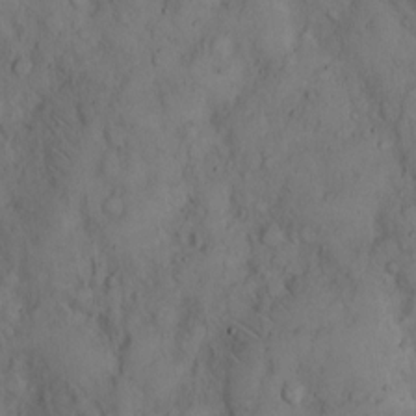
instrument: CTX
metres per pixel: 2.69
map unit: Hto
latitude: 9.4427
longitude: -57.7071
